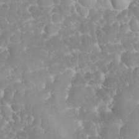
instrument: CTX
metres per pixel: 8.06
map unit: eHh
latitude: 32.0444
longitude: -64.2522
